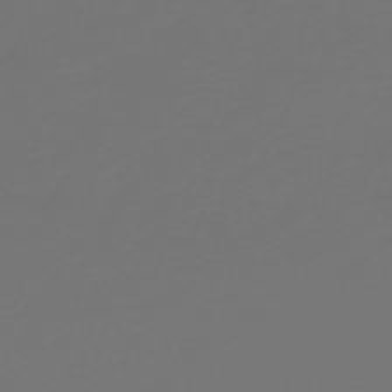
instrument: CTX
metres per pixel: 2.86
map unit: HNb
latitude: -47.5966
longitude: 56.3873
